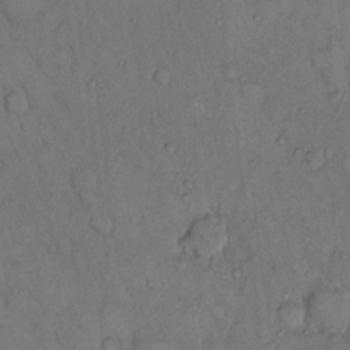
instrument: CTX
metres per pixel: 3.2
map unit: Hto
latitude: 11.1214
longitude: -61.1781
